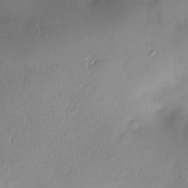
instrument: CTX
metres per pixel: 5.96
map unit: Nve
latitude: -22.5196
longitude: -138.0444
